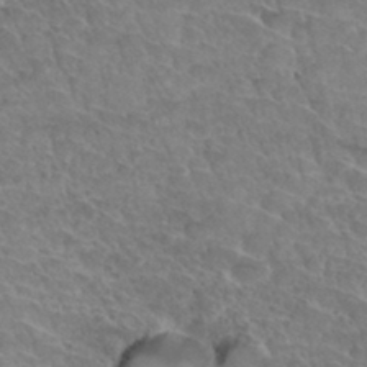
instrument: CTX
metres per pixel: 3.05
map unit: Hto
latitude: 34.1011
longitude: -46.4790
